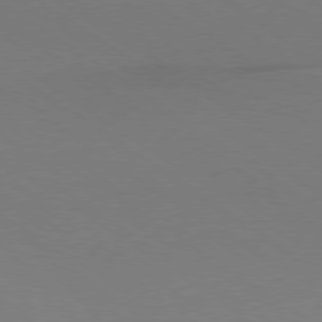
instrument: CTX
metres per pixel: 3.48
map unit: Ap
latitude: -79.6155
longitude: -66.0633
